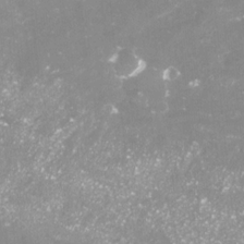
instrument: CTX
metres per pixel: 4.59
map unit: Nve
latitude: -18.1795
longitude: -59.0459
